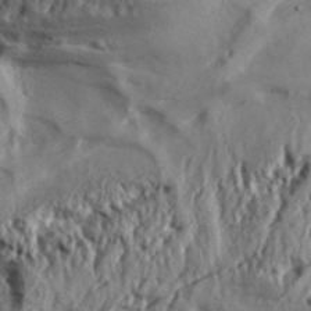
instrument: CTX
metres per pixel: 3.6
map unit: Aa
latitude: 32.8380
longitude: -136.1956
